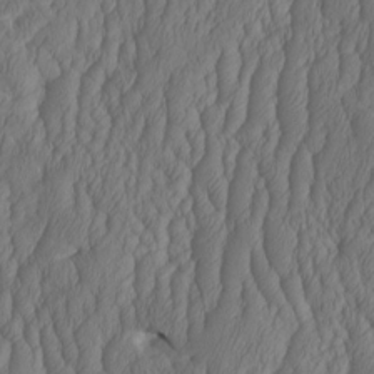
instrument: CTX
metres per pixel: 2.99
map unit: HNhu
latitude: -1.9745
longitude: 13.2754
